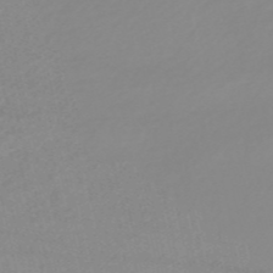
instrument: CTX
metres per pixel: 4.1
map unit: HNb
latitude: -54.2929
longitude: -33.6505
